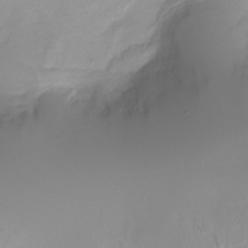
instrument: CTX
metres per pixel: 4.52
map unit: Ht
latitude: -5.9367
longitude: -30.0444
